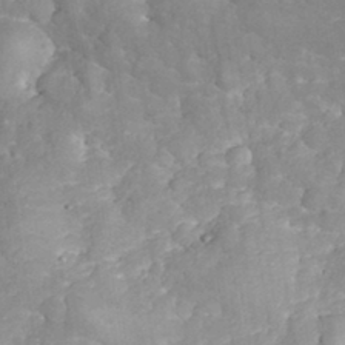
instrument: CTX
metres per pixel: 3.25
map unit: eHh
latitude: 31.7261
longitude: -65.2348
